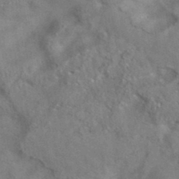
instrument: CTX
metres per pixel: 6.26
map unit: eAb
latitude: 34.8380
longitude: 111.2565
